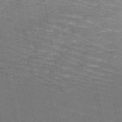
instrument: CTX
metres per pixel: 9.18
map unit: HNb
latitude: -49.6155
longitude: -50.0822
